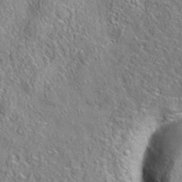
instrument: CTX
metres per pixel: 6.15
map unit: eAb
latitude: 35.6882
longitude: 108.1606
